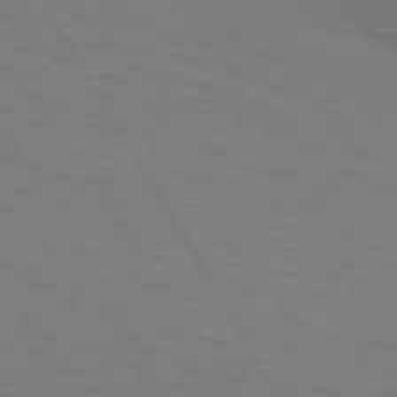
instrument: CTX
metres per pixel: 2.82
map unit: lApd
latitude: 72.5546
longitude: -57.1781
